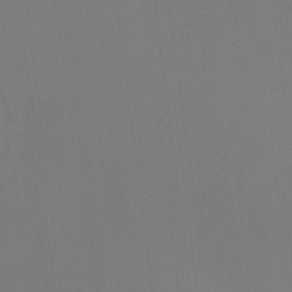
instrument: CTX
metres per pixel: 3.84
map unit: HNhu
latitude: 11.2159
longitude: 11.3132
